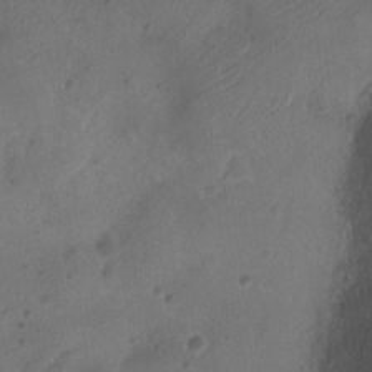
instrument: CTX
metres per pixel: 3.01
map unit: Ht
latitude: -11.3132
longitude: -21.2537
